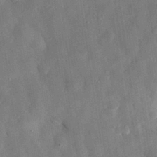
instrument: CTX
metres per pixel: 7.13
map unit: eHh
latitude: 30.8947
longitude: -76.2333
